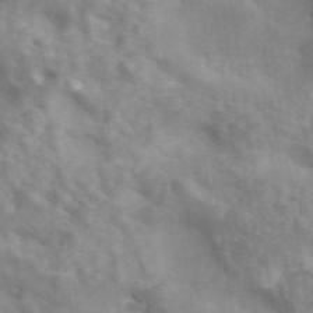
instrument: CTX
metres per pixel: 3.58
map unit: ANa
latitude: 45.9150
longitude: 26.8030
